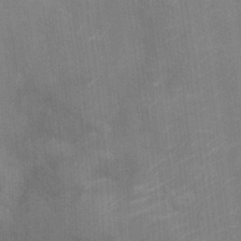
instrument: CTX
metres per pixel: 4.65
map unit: Nhu
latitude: -11.6722
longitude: -22.4034
